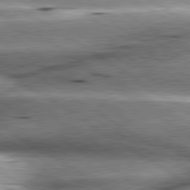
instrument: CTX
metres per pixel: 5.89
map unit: lApd
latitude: 80.3089
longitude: -141.7638
